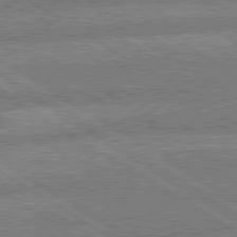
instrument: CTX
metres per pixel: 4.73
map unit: lApd
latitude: 79.5938
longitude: -162.7247
